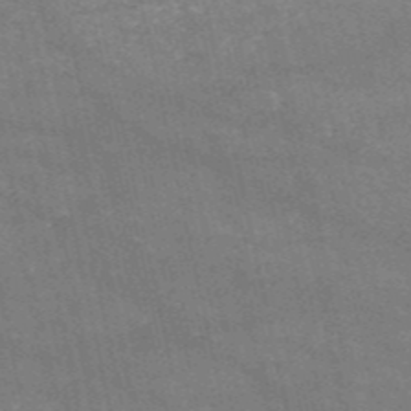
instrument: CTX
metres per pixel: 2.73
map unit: HNb
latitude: -52.8597
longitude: -39.8394
